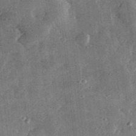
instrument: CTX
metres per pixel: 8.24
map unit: lHvf
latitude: 31.6316
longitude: -90.2711
